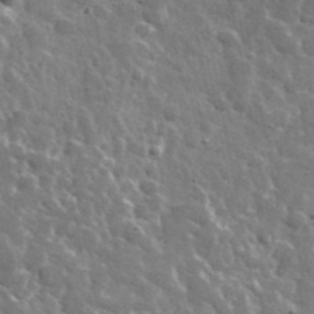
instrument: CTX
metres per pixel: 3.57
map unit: lHvf
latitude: 36.0255
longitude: -88.5357
